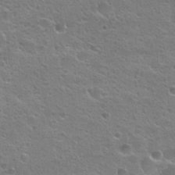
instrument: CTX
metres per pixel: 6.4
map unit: Hto
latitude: 24.1955
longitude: -50.8191
